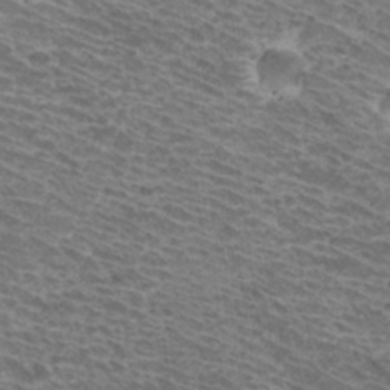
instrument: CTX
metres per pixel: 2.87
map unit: Hto
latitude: 32.2523
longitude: -41.7827
